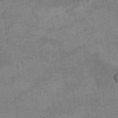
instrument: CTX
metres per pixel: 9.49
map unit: Hto
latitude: 9.2915
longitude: -36.6679
